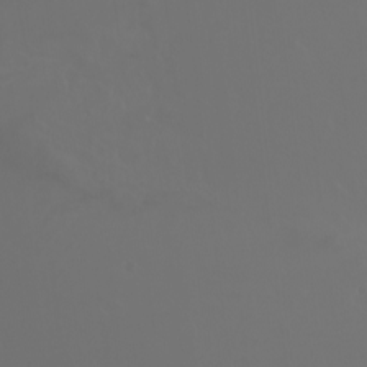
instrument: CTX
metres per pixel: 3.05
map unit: Ht
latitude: -3.0864
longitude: -60.5734
